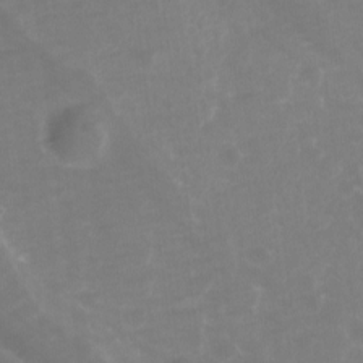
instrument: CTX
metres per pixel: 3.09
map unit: Ave
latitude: 10.9703
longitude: -104.6869
